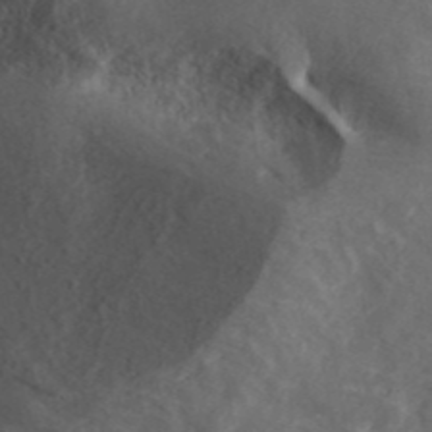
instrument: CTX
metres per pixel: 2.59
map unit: ANa
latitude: 42.6680
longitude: 34.2173
